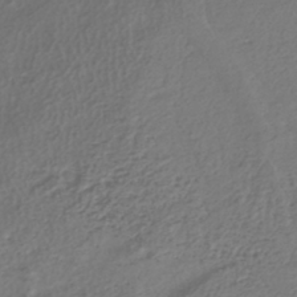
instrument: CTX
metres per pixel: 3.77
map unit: HNhu
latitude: -41.0297
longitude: 100.2739
